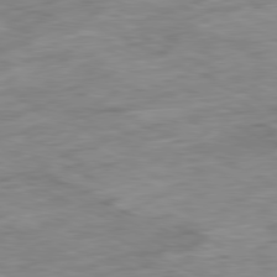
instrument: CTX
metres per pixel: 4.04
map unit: Ap
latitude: -81.0298
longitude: -87.6883
